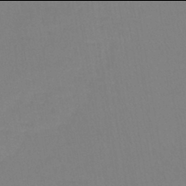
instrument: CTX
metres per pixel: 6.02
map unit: lHb
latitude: -42.0094
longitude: 64.3873
